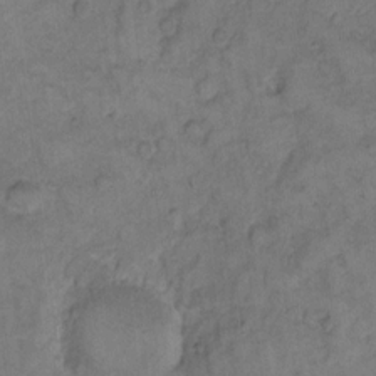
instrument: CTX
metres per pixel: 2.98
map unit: eHh
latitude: 11.1403
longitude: -63.5938
